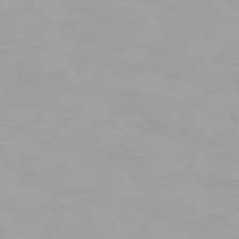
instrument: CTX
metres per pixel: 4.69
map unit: Hpe
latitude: 74.3278
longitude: -129.5749
